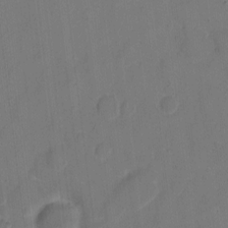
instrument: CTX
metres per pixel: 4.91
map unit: eHh
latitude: 6.4412
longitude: -66.2333
